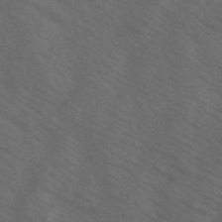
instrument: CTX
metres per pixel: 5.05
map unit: HNb
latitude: -45.2187
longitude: -41.4804
